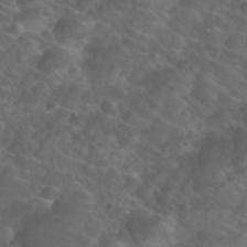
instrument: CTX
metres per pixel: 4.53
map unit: Nhu
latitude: 26.8380
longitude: -54.8380
